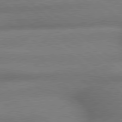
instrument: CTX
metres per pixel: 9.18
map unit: lApd
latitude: 79.5182
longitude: -166.5734
